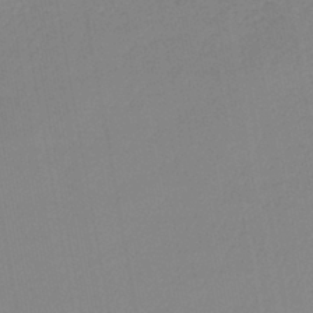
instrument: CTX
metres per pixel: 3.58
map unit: lHb
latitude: -41.9556
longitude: 73.9745
